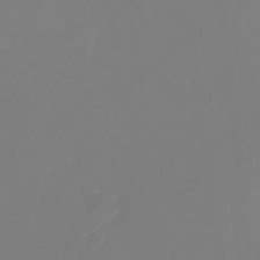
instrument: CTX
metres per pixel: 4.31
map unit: Nhu
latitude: -28.1795
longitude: -78.2145
